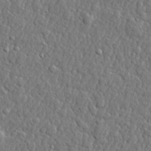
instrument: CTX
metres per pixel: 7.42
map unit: lHvf
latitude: 22.7435
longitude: 143.3131
